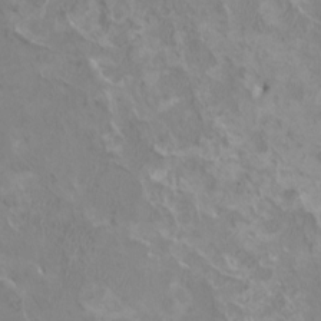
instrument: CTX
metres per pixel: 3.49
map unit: HNhu
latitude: 3.1592
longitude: -2.4790
